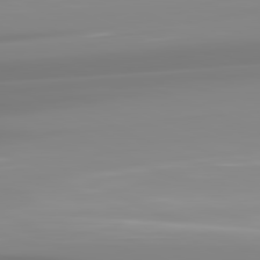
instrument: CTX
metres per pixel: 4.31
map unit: lApd
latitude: 81.9339
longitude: -149.5938
